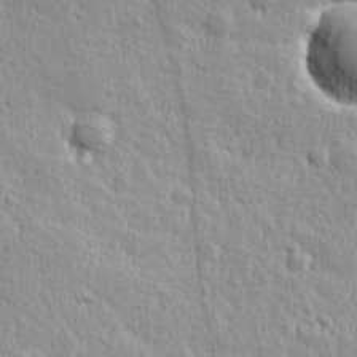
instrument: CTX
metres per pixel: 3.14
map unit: Hve
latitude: 24.9513
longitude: 144.3117
